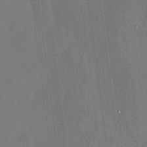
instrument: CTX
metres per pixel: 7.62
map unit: HNhu
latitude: 11.7828
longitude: 8.9542
